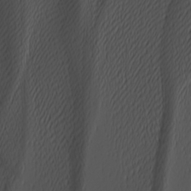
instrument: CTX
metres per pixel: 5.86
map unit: Nhu
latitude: -6.6518
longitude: -95.2726
